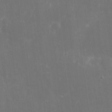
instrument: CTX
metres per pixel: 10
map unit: eHh
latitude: 8.9136
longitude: -71.4426
